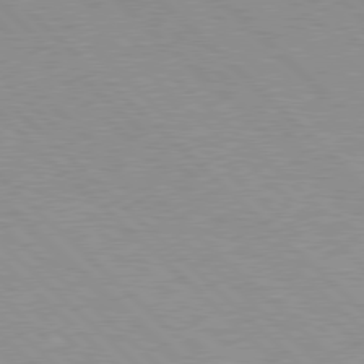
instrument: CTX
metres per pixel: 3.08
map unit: Hpe
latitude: 77.9150
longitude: -153.1970
